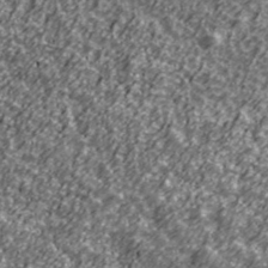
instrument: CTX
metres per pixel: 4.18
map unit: Ave
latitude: 42.2901
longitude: -113.8583
